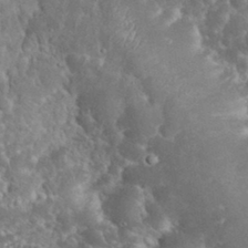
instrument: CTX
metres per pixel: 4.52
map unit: eHh
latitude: 32.7057
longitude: -63.8962
